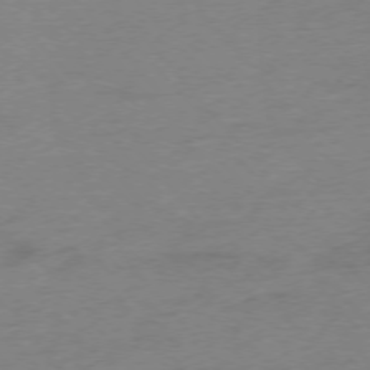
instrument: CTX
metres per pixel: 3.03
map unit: Hpe
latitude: -75.8234
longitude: -11.5938
